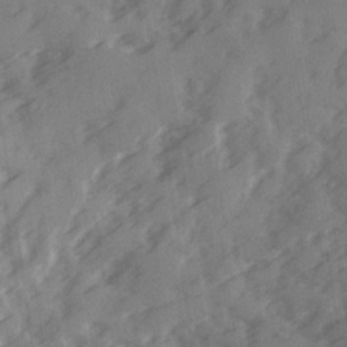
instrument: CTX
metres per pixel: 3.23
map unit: Ave
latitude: 18.9513
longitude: -131.1215
